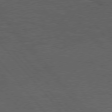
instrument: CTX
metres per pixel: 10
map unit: Hpe
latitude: 76.4412
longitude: -157.3292
